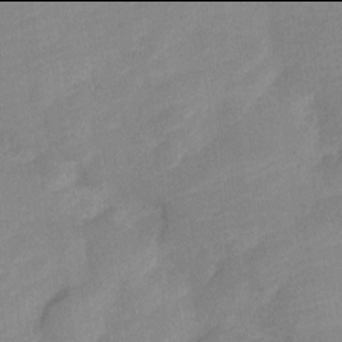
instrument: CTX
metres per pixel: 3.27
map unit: Nve
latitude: -18.0094
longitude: 108.8030
